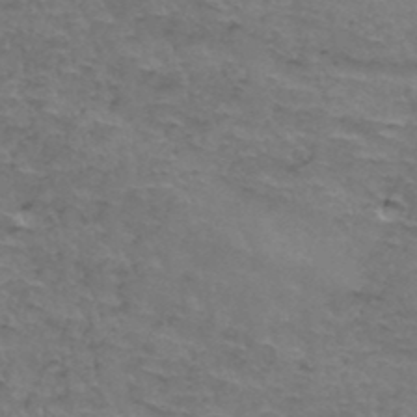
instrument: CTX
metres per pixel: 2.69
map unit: Hto
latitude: 37.0270
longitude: -41.8394
